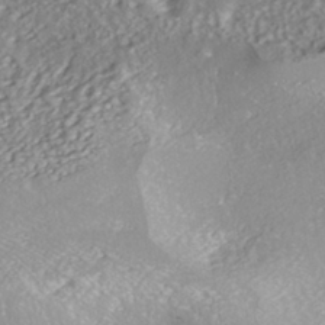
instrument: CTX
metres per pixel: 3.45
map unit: ANa
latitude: -42.0661
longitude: 108.8408
